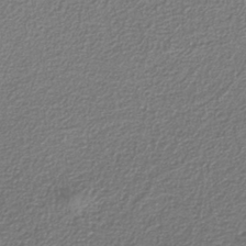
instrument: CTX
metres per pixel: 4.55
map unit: eAb
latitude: -38.5952
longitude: 52.3495
